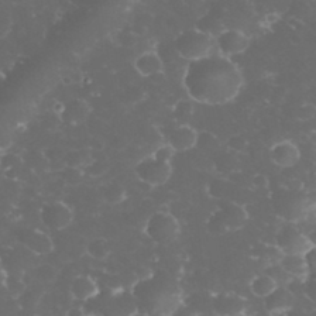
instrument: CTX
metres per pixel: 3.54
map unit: eHh
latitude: 32.9514
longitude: -62.9325
